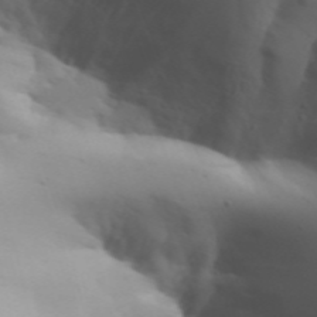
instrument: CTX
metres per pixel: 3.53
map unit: Aa
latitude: 32.3845
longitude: -143.8583
